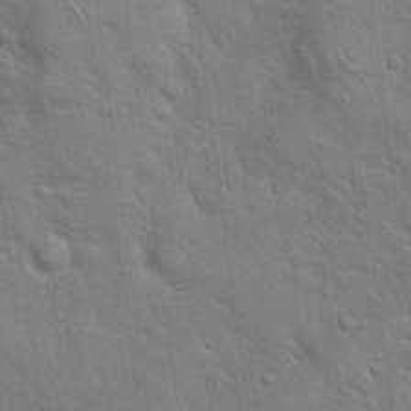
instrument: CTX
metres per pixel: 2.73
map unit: Hto
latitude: 18.2711
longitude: -52.0822
